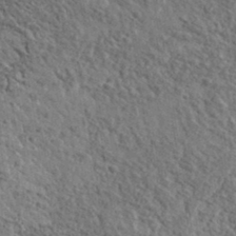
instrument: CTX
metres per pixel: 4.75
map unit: lHvf
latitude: 36.7246
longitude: -88.2334
